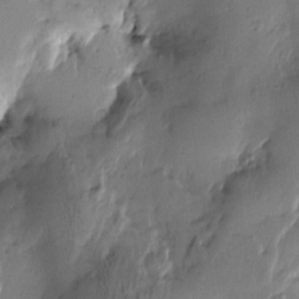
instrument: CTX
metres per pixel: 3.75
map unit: Htu
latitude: -2.9163
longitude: -177.4615
